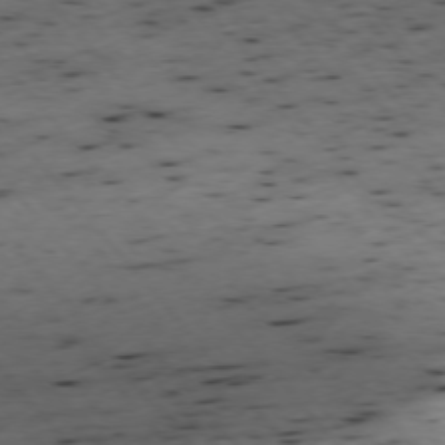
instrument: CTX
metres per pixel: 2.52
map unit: Ap
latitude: -76.0661
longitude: -62.5735
